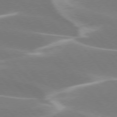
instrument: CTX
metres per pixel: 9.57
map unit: lApd
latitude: 75.8017
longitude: -63.4238
